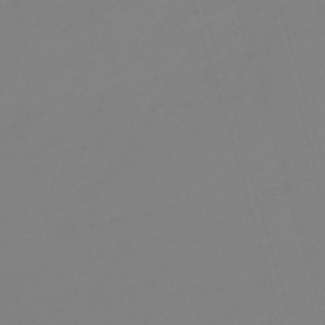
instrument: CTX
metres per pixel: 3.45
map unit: lHb
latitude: -49.8234
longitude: 81.6722
